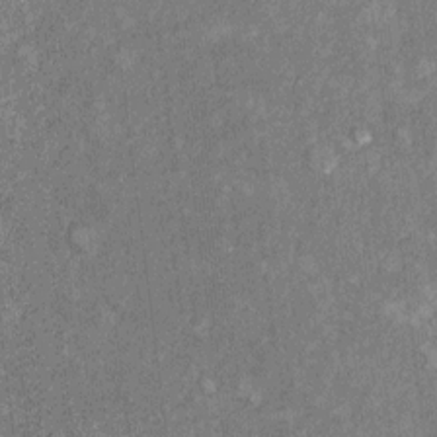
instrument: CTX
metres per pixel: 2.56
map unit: Hto
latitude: 10.2334
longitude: -37.2726
